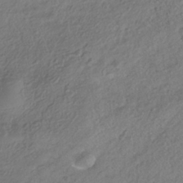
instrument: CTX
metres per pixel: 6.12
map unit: HNhu
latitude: -41.4643
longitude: 107.1809
